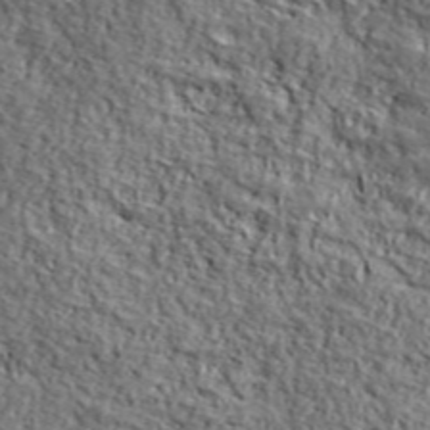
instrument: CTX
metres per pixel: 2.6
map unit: lHvf
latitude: 39.3859
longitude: -86.9702
